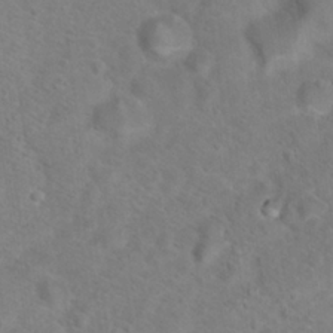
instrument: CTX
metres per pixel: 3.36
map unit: Hto
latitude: 18.4601
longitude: -38.4790
